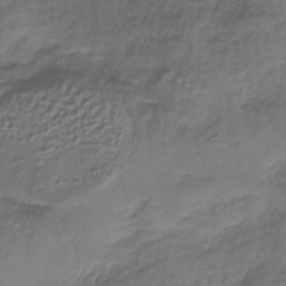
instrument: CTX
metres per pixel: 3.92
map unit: HNb
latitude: -35.9556
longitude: 58.2172
